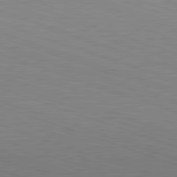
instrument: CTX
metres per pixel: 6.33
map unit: Hpe
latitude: -82.7841
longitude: 5.2754
